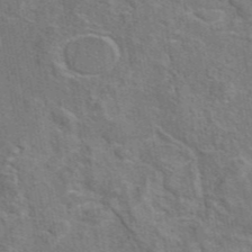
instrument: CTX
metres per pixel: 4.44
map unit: eAb
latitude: 44.9325
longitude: 110.3495
